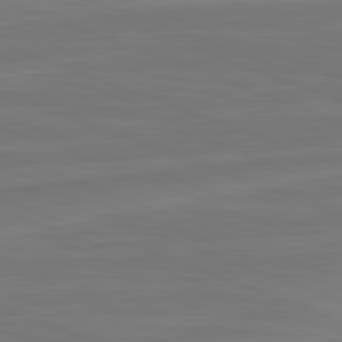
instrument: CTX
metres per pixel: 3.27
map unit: lApd
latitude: 82.2144
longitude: -175.1781
